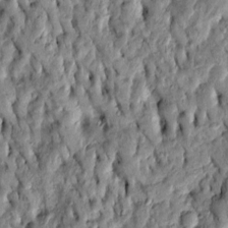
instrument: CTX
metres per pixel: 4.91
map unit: Htu
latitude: -3.4454
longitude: 156.4818
